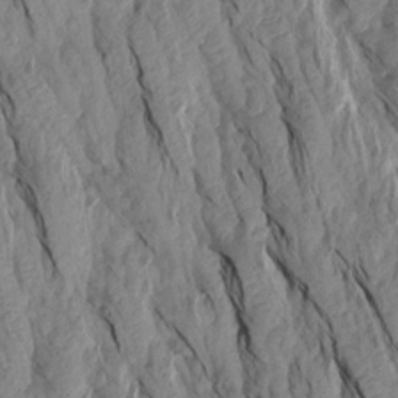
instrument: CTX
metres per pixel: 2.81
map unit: Aa
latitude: 19.0647
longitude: -146.7436
